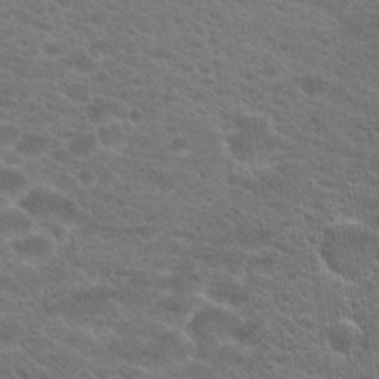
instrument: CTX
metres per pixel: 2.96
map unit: Hto
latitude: 19.8961
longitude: -37.7828
